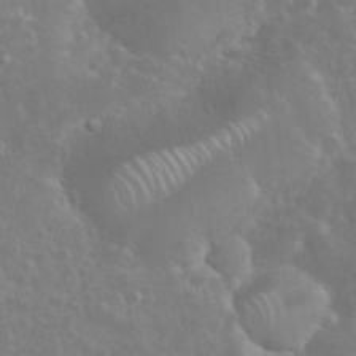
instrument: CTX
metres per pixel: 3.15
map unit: eHh
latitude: 34.9135
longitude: -61.0647
